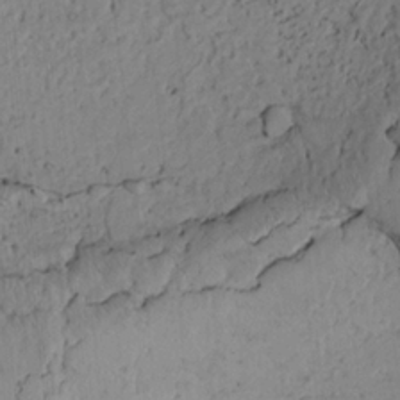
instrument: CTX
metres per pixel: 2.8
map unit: Htu
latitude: -3.3698
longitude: 167.8800
